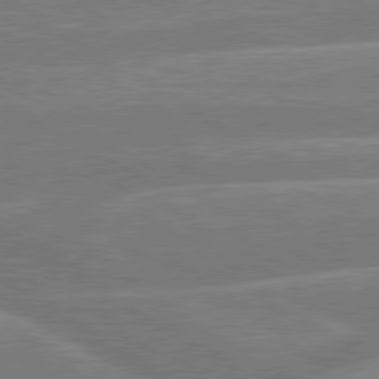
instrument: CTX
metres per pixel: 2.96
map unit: lApd
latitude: 79.7828
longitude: -131.6883
